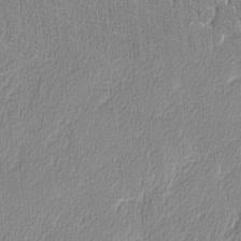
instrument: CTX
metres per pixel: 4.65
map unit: lAvf
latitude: -8.1417
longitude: -114.1955
